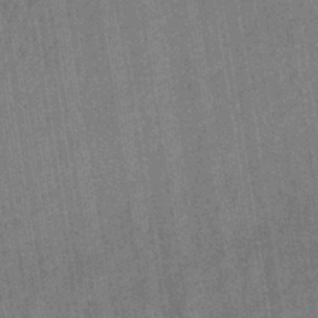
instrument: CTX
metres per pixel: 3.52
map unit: eHb
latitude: -37.9367
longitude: 80.8975
